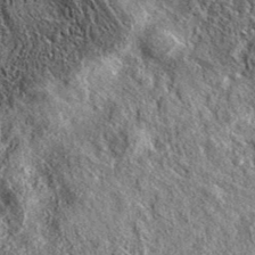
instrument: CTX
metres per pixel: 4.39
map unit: eAb
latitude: 37.2159
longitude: 109.5777
